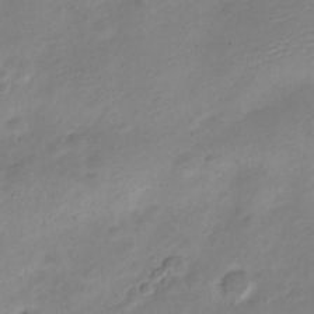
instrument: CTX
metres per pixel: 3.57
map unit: Nve
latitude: -23.0487
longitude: 105.7288
